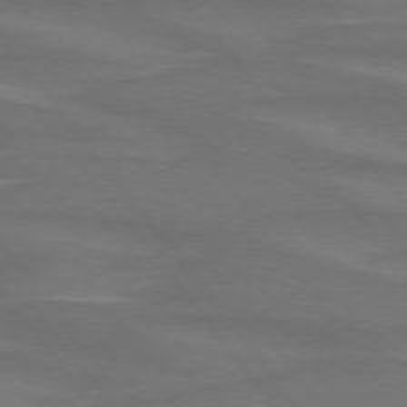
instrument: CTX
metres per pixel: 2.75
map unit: lApd
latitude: 74.9136
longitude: -79.9339
